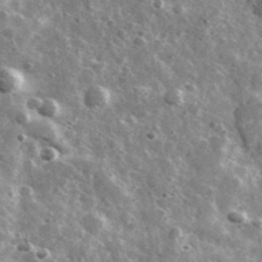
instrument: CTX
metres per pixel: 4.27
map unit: Ave
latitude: 38.2522
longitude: -107.8394
